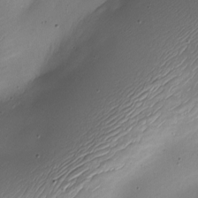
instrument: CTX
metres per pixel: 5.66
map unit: Nhe
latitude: -19.7856
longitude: 144.4629
